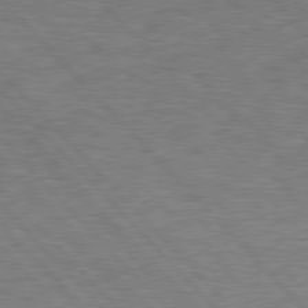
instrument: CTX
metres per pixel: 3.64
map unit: Hpe
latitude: 77.2537
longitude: -157.8016
